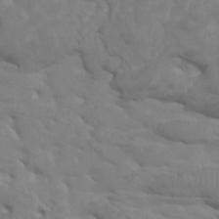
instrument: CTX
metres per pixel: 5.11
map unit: HNhu
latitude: 4.6301
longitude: -3.0269
